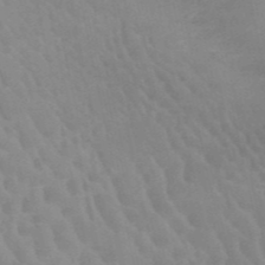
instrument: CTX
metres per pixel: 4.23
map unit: HNb
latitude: -52.5006
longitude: -51.2348
